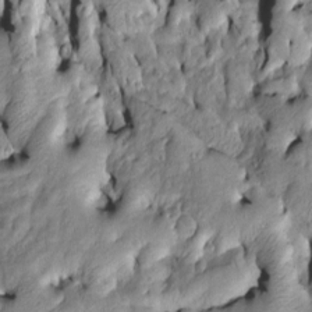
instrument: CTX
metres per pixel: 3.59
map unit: Htu
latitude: -7.0864
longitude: 144.3873
